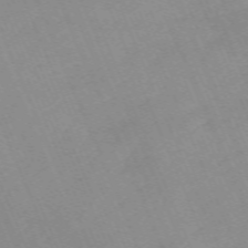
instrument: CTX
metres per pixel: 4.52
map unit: Nhu
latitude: -67.1809
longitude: 38.4818
